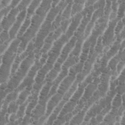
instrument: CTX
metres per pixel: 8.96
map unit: eHh
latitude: 36.3467
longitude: -136.6491
